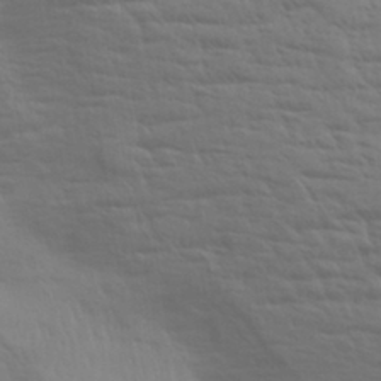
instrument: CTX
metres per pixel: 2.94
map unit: Aa
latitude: 30.6302
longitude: -135.5938
